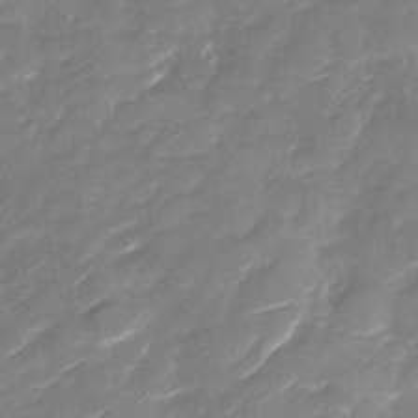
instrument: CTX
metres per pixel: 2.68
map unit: Nhu
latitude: -29.4832
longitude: -73.5749
